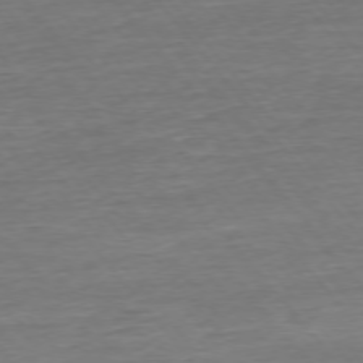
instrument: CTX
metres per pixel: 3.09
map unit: Ap
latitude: -75.4455
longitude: -93.6505
